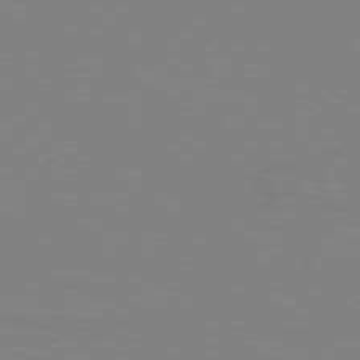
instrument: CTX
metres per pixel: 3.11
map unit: Hpe
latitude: 77.7449
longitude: -130.4412
